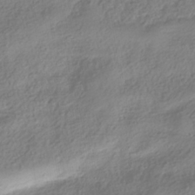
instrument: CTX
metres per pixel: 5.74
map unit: HNhu
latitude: -39.3699
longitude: 101.4454
